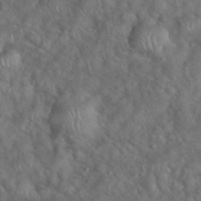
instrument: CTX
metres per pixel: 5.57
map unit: eHh
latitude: 39.0269
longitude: -57.1025
